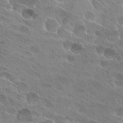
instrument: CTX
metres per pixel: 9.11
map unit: Hto
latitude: 26.4412
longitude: -40.3845
